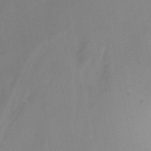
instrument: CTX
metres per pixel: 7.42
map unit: Nhu
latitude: -8.7652
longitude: -47.0081
